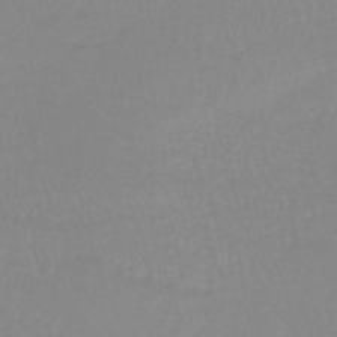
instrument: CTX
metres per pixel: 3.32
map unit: lHb
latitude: -40.1606
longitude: 67.2565
